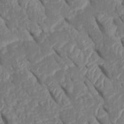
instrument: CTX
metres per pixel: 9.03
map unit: Htu
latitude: 1.5371
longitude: 147.3132
